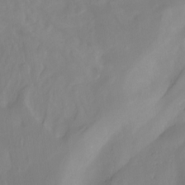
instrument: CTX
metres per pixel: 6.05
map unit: Nhu
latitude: -7.6722
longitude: -52.1389
